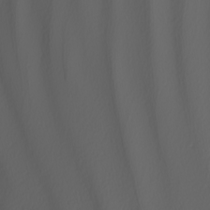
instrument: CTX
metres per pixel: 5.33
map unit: Nhu
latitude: -7.9745
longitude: -95.5749
